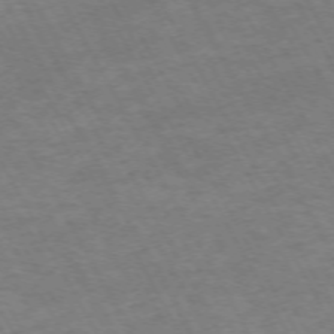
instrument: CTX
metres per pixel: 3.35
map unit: Hpe
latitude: -71.8422
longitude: 8.7274
